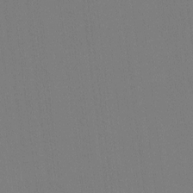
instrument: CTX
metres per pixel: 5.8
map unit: eHh
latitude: -4.5384
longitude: -79.5560
